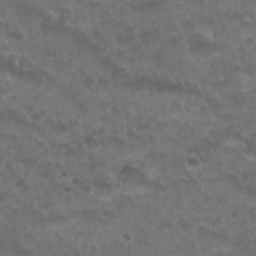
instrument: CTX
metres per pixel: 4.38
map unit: Nhu
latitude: 26.8947
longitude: -53.5182
